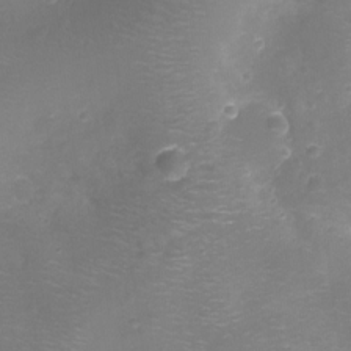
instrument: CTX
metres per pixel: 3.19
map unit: Ht
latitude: -10.8219
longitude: -23.3104
